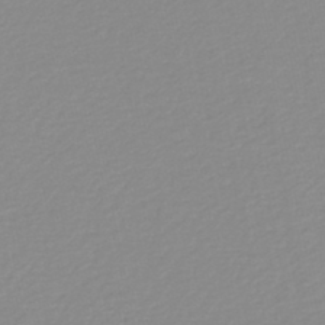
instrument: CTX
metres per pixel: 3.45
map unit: lHb
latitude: -46.1983
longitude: 64.9542
